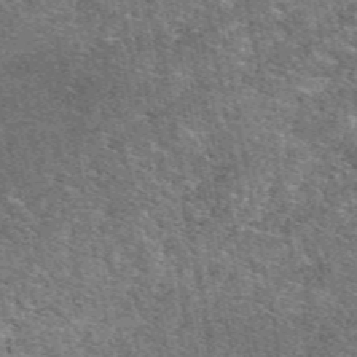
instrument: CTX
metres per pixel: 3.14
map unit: eAb
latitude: 49.3104
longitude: 114.8030
